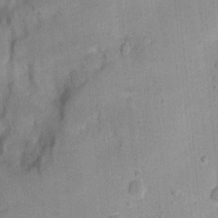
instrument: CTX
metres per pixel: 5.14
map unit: Nhu
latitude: 2.5357
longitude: -17.8205
